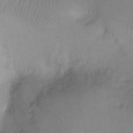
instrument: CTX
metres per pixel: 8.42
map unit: Ht
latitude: -8.2172
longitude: -34.4223
